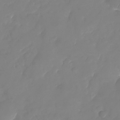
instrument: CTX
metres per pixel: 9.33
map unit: Nhu
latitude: -25.0297
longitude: -69.4049
